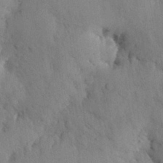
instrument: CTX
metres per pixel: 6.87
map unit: Nhu
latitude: 27.5749
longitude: -72.3846
